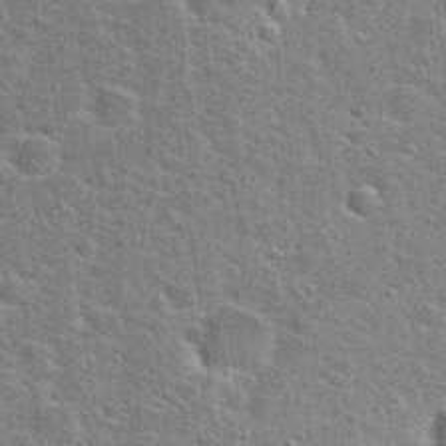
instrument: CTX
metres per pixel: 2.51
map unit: Hto
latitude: 24.2144
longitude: -47.7450
